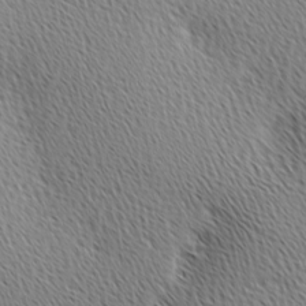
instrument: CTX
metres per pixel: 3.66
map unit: Ave
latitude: 1.3481
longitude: -115.2914
